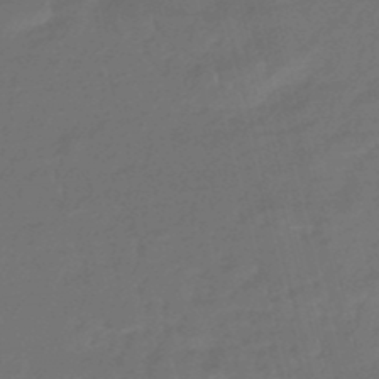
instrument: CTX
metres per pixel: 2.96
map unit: eHb
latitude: -47.7666
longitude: 87.1053
